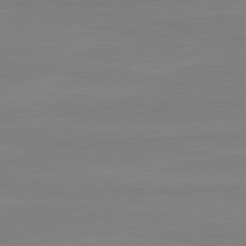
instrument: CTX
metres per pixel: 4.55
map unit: lApd
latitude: 81.4237
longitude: -177.4237
